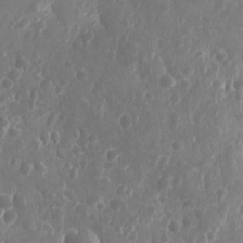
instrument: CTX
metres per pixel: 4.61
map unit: eHh
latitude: 10.1578
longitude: -71.9528
